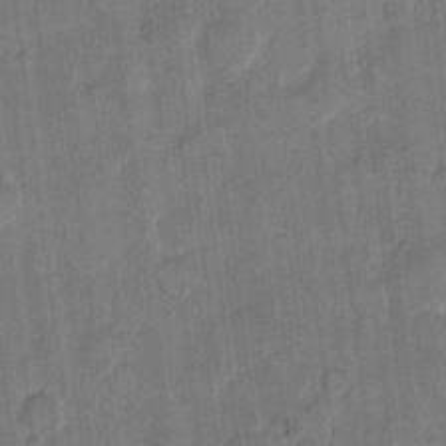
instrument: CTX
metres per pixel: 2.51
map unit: eHh
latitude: 11.7261
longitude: -66.1955
